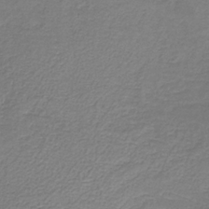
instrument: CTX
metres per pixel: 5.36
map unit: HNb
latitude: -34.2362
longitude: 52.9730
